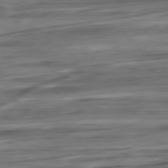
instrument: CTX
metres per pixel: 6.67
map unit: Ap
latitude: -80.9920
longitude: -68.6302
